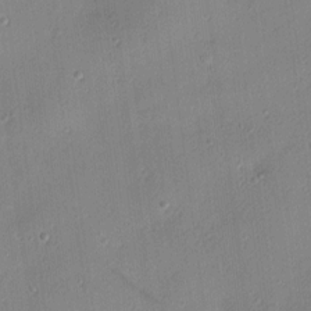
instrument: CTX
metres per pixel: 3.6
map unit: Hve
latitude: 13.6127
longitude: -90.7246
